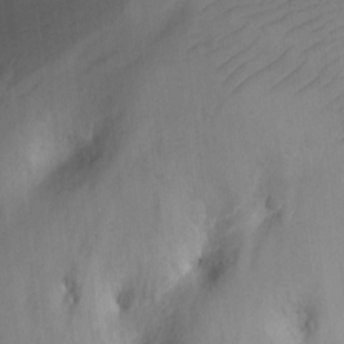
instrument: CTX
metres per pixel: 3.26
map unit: Ht
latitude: -2.1227
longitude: -28.8191
